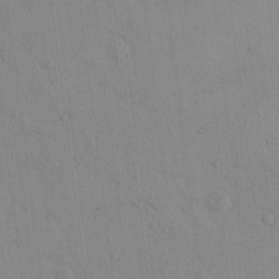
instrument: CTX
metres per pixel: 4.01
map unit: eHh
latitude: -0.2740
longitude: 17.7100
